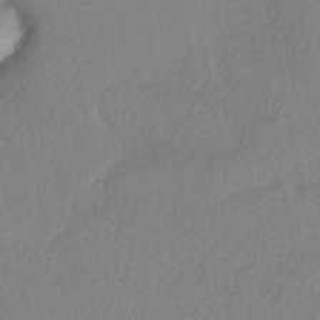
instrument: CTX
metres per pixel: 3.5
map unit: eHh
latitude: -42.2550
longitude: 122.7275
